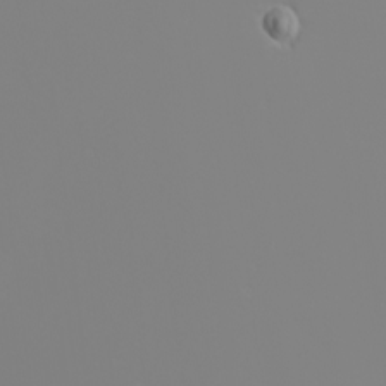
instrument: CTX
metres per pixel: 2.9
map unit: eHh
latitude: -6.1794
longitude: -85.3860
